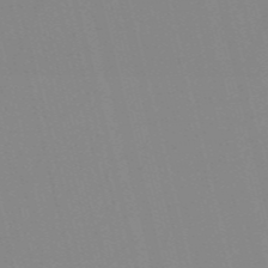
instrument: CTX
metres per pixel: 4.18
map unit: Nve
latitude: -57.0486
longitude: 61.5021
